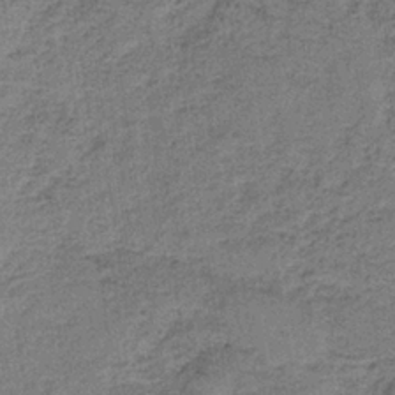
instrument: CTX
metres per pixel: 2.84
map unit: HNb
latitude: -35.4076
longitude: 54.1228
